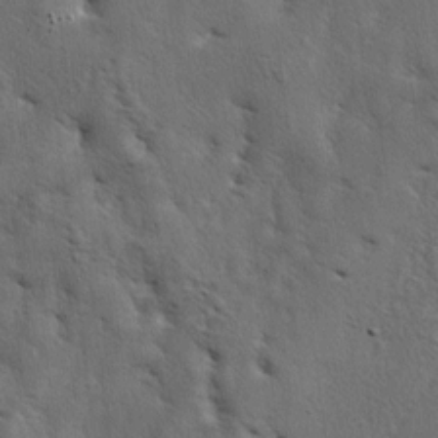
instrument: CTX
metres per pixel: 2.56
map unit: lAa
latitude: -4.9919
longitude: -125.8394
